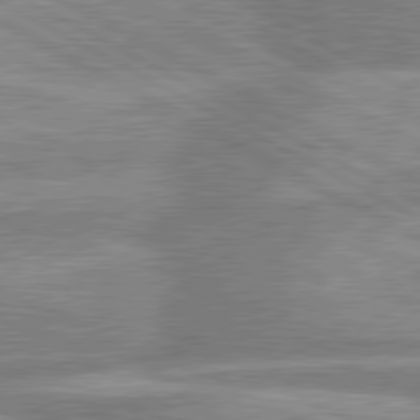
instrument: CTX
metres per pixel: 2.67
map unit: lApd
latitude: 80.4412
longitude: -167.0647
